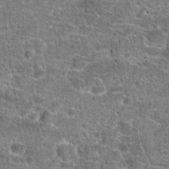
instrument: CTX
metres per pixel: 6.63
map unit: Hto
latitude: 20.6491
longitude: -42.5546
